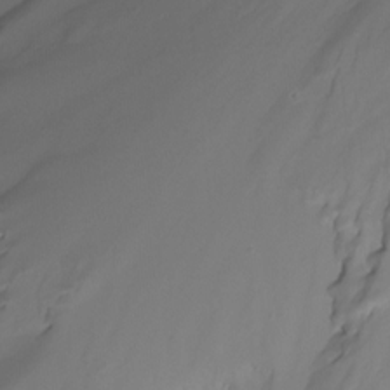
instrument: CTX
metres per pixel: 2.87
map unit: Nhu
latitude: -8.1417
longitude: -79.6883
